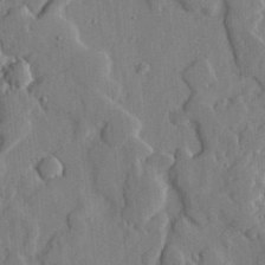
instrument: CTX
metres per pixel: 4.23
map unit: lHvf
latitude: 17.5560
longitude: -113.1781
